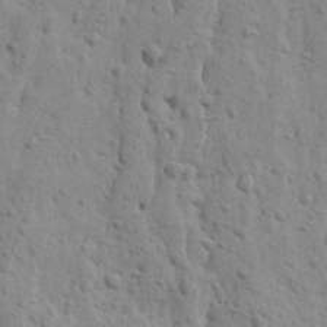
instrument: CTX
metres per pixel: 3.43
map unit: Ave
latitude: 13.8017
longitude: -132.6868
